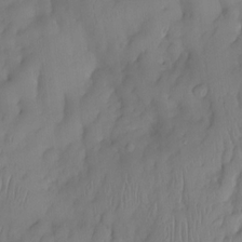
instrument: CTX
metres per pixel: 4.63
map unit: eHh
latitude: -23.3321
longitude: 15.7478
